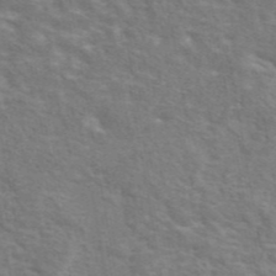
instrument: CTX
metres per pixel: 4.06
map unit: eAb
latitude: 43.5938
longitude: 107.7289
